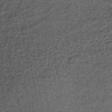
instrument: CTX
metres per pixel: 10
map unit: lHb
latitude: -39.2376
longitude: 65.8423
